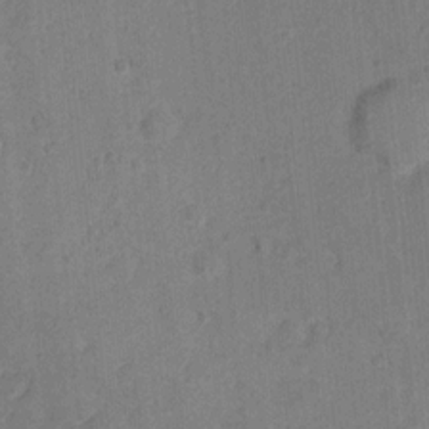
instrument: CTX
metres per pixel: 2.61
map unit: Nhu
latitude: 3.8205
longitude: -17.8394
